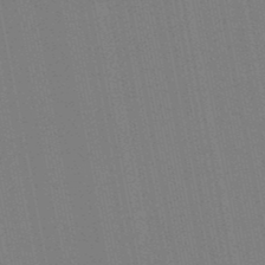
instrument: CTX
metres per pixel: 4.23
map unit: lHb
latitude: -47.6722
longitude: 78.2928
